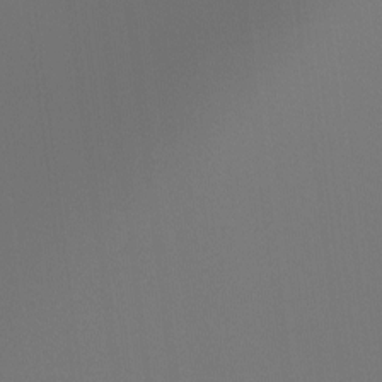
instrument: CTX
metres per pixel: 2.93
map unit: Hto
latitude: -7.6344
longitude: -50.2333
